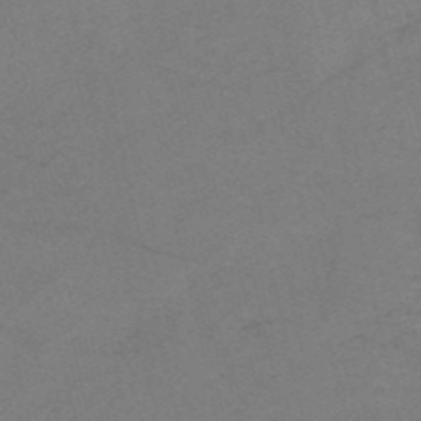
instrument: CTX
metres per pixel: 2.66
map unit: HNb
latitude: -55.1053
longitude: -42.1578
